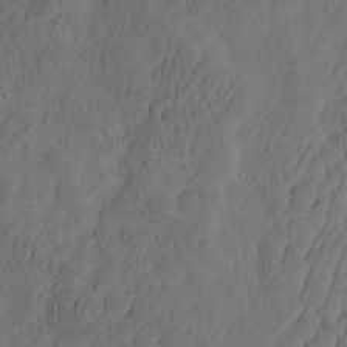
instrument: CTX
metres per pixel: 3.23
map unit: eHh
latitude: -2.2550
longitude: 16.8030
